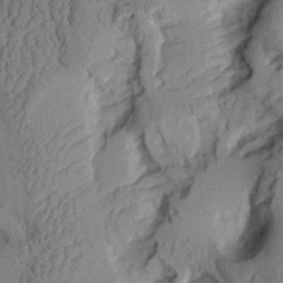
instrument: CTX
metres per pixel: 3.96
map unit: Aa
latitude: 8.1389
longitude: -127.8206
